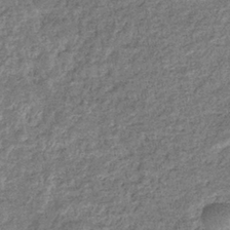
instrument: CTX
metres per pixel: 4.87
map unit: eHb
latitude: -36.4629
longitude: 79.1242
